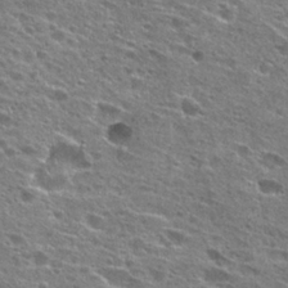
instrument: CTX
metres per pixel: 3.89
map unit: Hto
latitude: 26.4979
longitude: -47.2915
